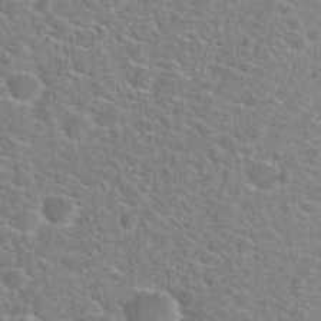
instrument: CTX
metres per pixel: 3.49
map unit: Hto
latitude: 21.9150
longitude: -44.6679
